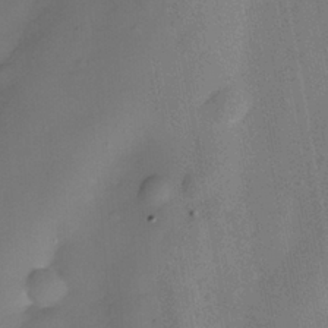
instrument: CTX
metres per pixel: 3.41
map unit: eHh
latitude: -22.1417
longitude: 15.9367
